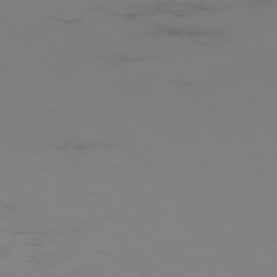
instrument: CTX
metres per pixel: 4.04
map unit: Ap
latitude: -76.0850
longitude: -83.1025
